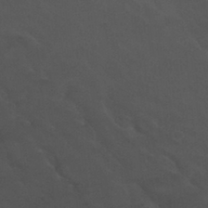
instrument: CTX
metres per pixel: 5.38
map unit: Nhu
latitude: 29.7072
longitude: -50.9702
